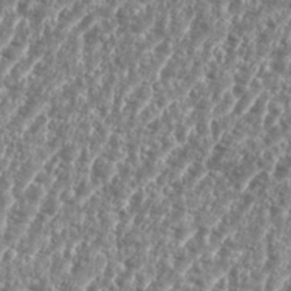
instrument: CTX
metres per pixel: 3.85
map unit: eHh
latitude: 35.3670
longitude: -135.1214
